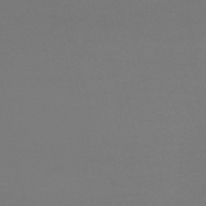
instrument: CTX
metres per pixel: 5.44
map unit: HNhu
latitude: -47.1620
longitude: 96.1984
